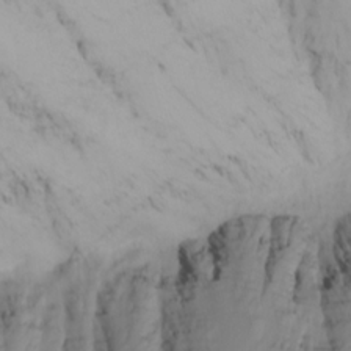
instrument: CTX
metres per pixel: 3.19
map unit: Nhu
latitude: -4.8786
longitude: -84.1011
